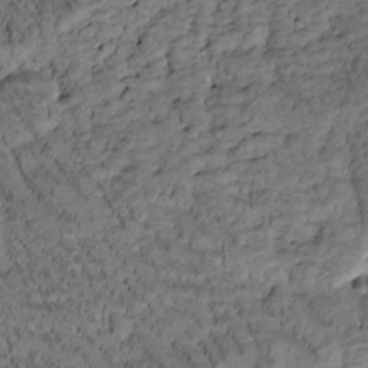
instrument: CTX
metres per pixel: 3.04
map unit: Htu
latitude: -3.6532
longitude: 173.4832
